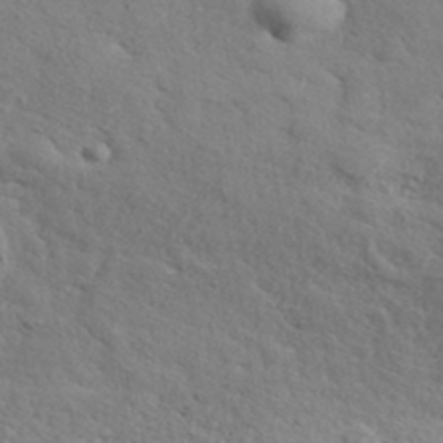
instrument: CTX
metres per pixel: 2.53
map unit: ANa
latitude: 39.1970
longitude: 21.0486
